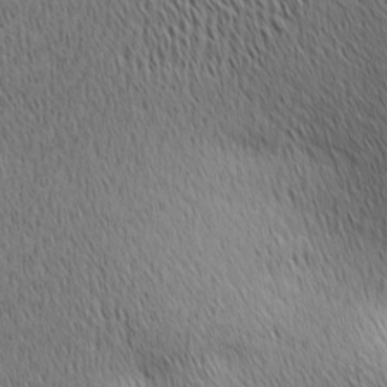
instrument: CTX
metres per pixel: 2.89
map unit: lAa
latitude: 10.7813
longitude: -107.7828
